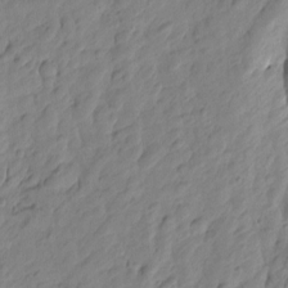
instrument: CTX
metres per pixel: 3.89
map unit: Htu
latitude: -2.2739
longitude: -175.3482
